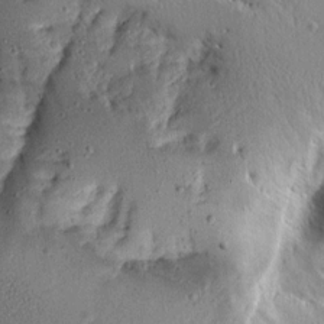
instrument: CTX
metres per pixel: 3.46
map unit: Ave
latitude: 13.4238
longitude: -138.4223
